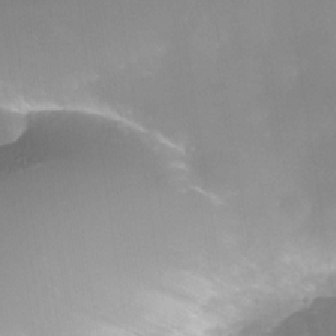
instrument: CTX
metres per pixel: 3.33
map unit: Nhe
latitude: -35.3510
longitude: -145.4615
